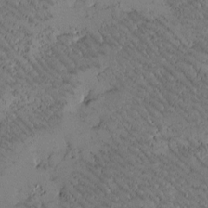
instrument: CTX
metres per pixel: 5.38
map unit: Htu
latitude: -2.3684
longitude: 176.1606
